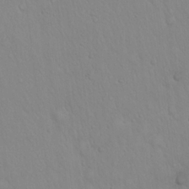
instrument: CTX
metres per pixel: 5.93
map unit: Hto
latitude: 17.2915
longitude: -58.7813
